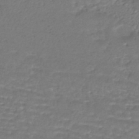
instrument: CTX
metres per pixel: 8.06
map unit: HNhu
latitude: -45.8233
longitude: 95.8989
